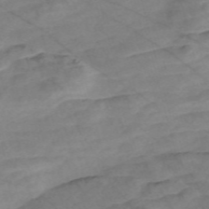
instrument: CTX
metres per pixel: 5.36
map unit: Nve
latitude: -57.9367
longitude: 61.1809
